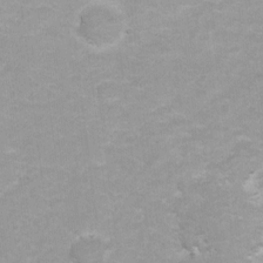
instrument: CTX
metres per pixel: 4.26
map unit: Hto
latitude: 5.6694
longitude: -32.1011
